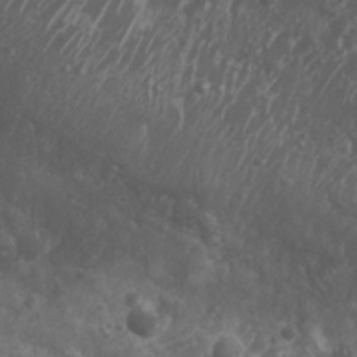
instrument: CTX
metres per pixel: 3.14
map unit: Nhu
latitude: 7.0458
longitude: -20.7435
